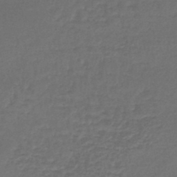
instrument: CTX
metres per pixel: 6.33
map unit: lHb
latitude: -46.3495
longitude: 63.2376
